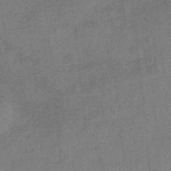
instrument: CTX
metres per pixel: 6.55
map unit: HNb
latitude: -34.7274
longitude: 57.3887
